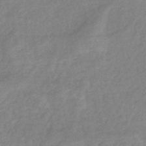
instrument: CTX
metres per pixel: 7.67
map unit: eHb
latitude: -40.5763
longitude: 80.3873
